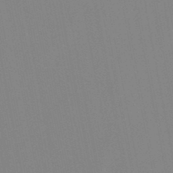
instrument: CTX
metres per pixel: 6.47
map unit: lHb
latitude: -48.5007
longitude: 69.8422
